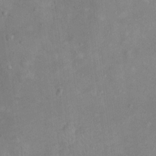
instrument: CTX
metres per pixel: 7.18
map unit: Ht
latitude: 13.8206
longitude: -41.2914
